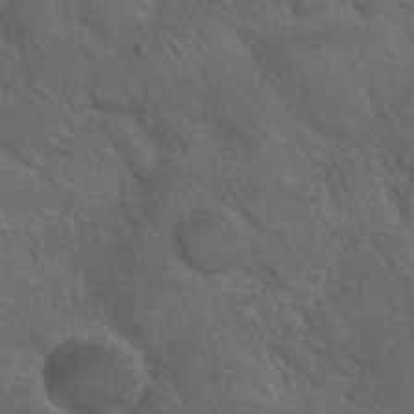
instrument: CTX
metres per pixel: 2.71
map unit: Nhu
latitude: 24.2522
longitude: -52.4979
